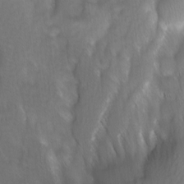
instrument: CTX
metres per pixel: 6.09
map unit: Ave
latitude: 9.0648
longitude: -105.2537
